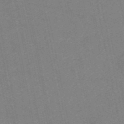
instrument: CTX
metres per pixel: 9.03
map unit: HNb
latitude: -55.6722
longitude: -39.6694
